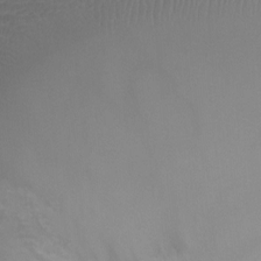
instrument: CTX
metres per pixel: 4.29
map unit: Ht
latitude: -2.3117
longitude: -18.8758
